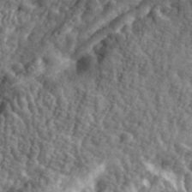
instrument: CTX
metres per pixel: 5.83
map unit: eHh
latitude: 35.3292
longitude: -80.3278
